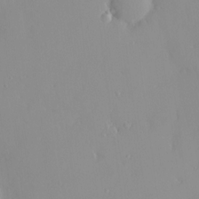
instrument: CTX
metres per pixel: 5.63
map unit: HNhu
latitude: 2.3845
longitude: 7.0864
